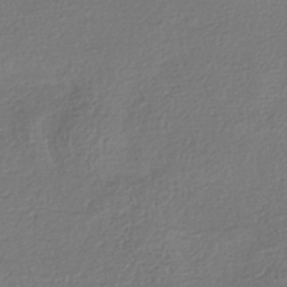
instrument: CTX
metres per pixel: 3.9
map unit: HNhu
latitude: -42.9352
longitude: 99.7289
